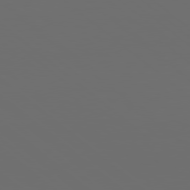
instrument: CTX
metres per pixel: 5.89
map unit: Hpe
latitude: 78.3468
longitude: -174.6113
